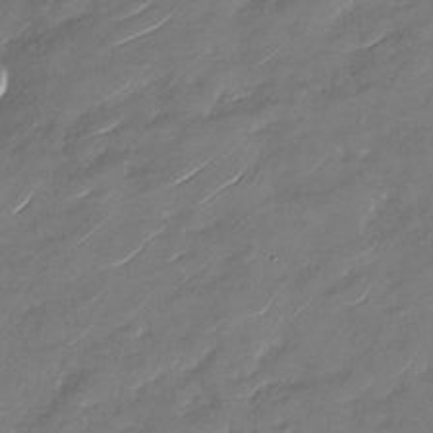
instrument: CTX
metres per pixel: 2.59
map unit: Nhu
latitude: -29.1998
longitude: -73.3293
